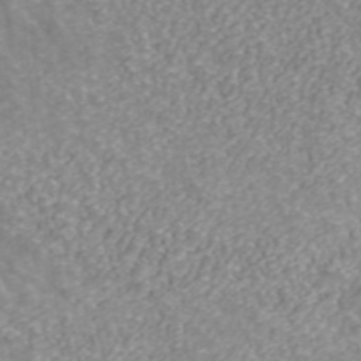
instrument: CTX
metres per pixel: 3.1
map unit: ANa
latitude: 43.0081
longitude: 26.3117
